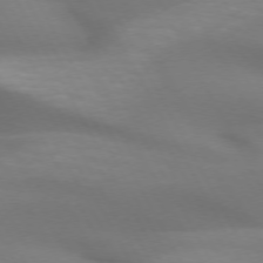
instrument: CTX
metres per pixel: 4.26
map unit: lApd
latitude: 72.7058
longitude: -49.2915
